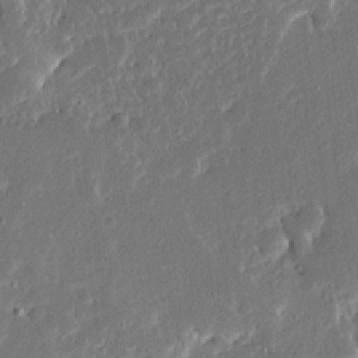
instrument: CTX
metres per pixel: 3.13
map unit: Ave
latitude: 14.5357
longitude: -138.9325
